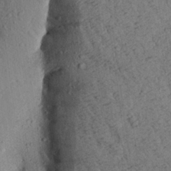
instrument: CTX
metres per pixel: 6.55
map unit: Aa
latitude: 24.2144
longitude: -148.4412
